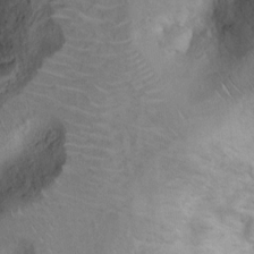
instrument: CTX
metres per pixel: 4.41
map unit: Ht
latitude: 7.6127
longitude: -29.9528
